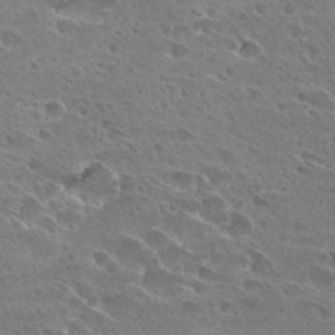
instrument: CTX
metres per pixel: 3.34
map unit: Hto
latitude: 28.1767
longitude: -39.4993
